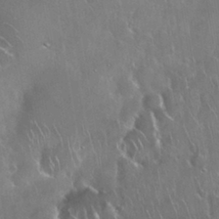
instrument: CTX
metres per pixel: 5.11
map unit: Nhu
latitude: 28.4034
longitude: -61.9906
